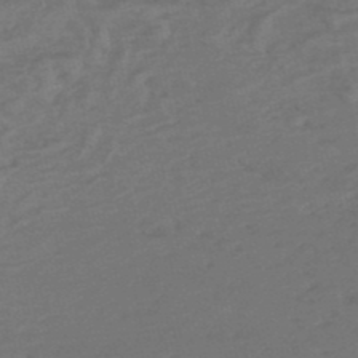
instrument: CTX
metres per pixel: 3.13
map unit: eHh
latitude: -51.6155
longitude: -24.6301
